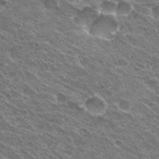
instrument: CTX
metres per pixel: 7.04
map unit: Hto
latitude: 31.1592
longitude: -43.7828
